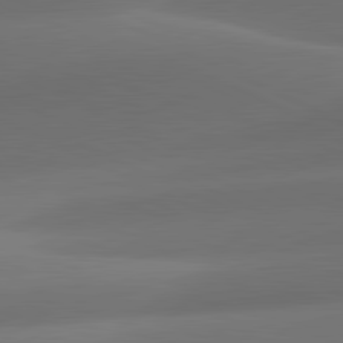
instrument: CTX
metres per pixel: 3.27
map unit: lApd
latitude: 81.3859
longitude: 131.7477
